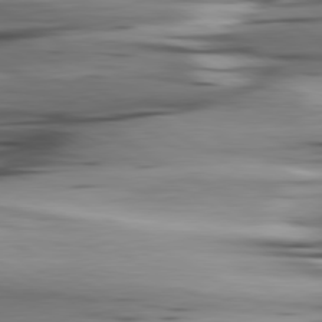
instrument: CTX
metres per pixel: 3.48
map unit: lApd
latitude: 80.5735
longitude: -121.6694
